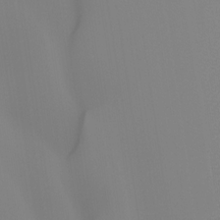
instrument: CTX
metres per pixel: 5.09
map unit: Ht
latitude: -14.9164
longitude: -52.4601
